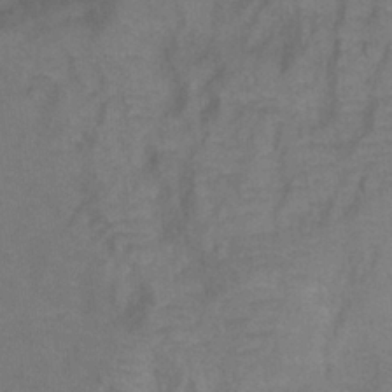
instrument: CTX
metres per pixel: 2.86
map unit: Ht
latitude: 0.5168
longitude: -33.3293
